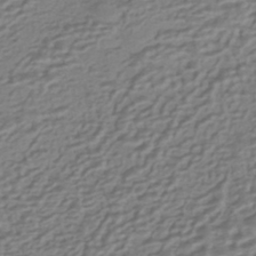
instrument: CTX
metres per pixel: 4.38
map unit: HNhu
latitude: -42.8596
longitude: 100.6707
